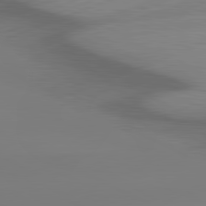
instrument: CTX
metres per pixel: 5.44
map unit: lApd
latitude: 81.3104
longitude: -156.6301
